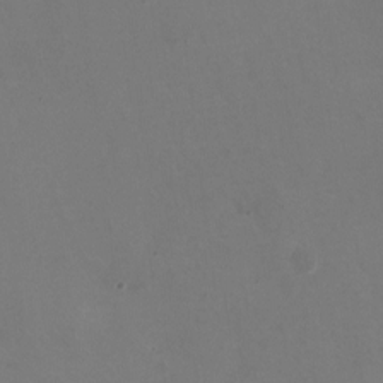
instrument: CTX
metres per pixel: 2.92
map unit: HNhu
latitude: -1.4833
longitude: -2.8947
